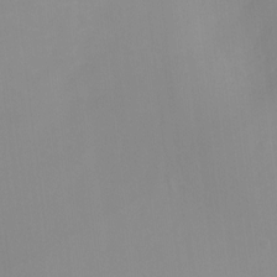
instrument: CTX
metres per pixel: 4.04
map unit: Ht
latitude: -6.4062
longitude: -20.3468
